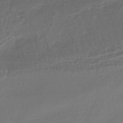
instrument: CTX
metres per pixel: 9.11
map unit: HNhu
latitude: -42.2739
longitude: 96.8030
